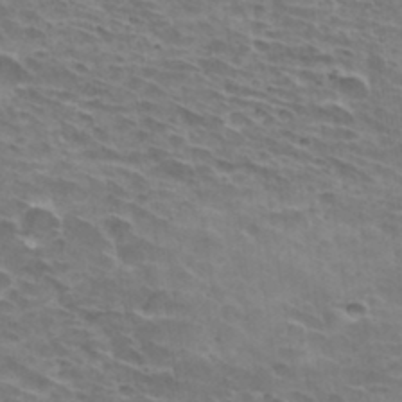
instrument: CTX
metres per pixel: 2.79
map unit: Hto
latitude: 32.9136
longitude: -42.0255
